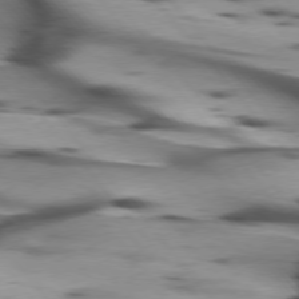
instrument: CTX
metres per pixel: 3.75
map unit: lApd
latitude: 75.4804
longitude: -64.1200
